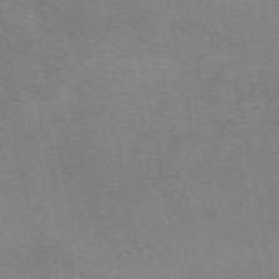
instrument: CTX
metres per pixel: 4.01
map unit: eAb
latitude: 50.0633
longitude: 104.9730
